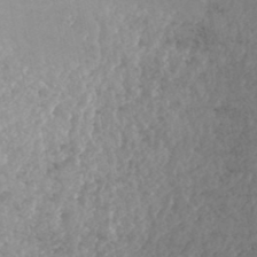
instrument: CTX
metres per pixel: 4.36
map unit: HNhu
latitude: -46.4440
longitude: 97.0487
